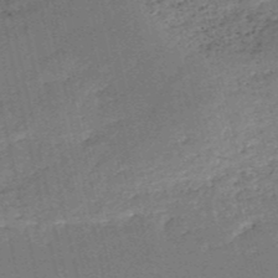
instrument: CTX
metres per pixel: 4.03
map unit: HNb
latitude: -51.3321
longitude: -40.9702
